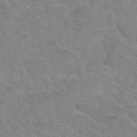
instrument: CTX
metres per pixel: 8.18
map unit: Hto
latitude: 35.0647
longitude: -50.5923
